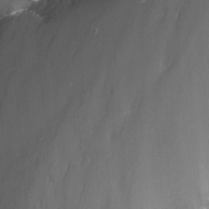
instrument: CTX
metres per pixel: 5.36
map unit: Nhu
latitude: -13.8422
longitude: -65.3860
